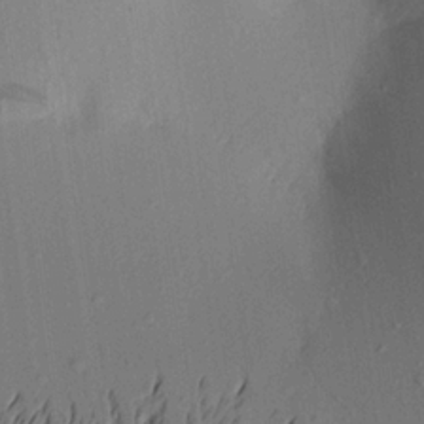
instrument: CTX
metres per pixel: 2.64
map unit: Aa
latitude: 21.2159
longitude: -143.2537
